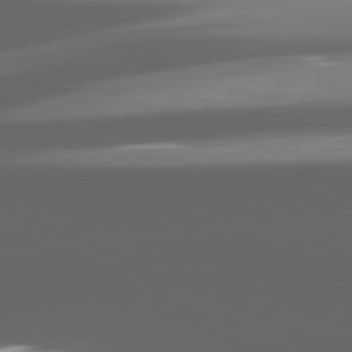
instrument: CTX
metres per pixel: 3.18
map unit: lApd
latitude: 81.5182
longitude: -146.7813
